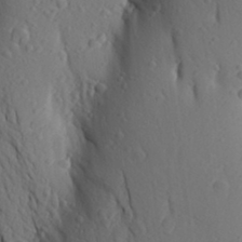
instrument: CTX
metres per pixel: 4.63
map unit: Aa
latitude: 25.6882
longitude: -149.3482
